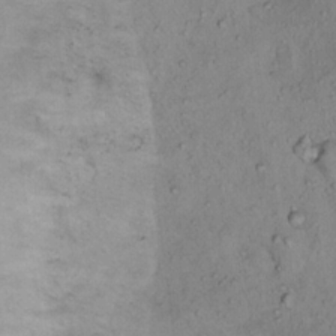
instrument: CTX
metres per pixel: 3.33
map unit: Ht
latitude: 13.3104
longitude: -40.4034
